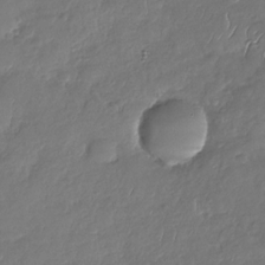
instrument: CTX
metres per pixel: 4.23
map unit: Nhu
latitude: -29.4266
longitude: -60.7246
